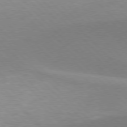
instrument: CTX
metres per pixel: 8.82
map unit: lApd
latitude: 77.0647
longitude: -51.1592
